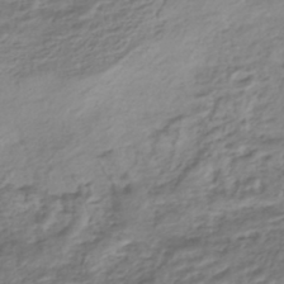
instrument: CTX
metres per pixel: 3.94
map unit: HNhu
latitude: -44.4818
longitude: 102.7463
